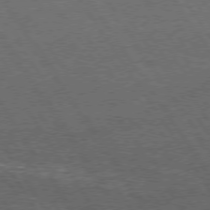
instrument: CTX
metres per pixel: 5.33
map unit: Hpe
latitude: 74.8569
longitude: -141.8772
